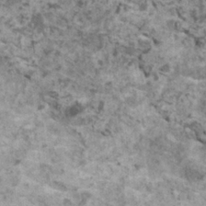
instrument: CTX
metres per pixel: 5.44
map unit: HNhu
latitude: 1.9528
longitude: 4.3684
